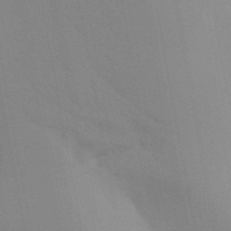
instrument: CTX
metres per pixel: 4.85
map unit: Aa
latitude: 32.3656
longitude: -145.1214
